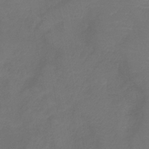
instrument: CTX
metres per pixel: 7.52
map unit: eHb
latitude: -39.6155
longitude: 76.7463
